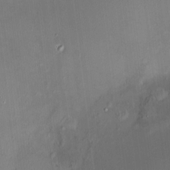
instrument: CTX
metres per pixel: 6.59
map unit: HNhu
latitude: 7.1214
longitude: 9.5210
